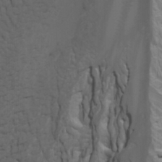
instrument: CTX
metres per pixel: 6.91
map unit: Htu
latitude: -3.6910
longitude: -73.3482
